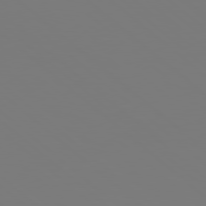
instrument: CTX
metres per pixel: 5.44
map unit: Hpe
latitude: 78.0255
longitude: -174.5168
